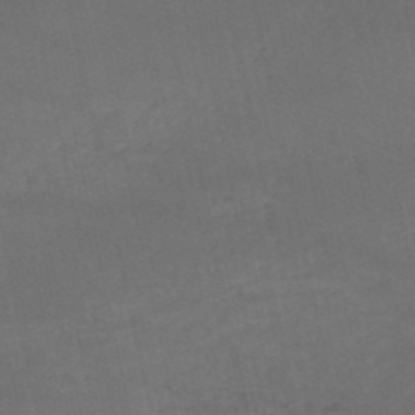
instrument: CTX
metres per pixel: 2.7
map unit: HNb
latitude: -51.9745
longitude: -39.1970
